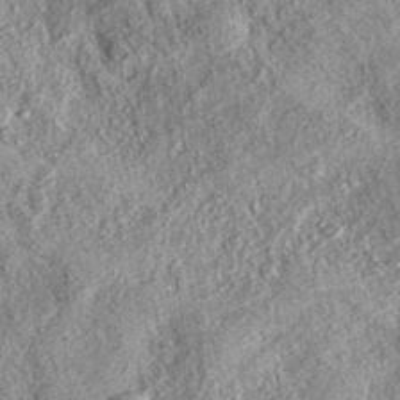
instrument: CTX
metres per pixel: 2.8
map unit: eAb
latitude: 37.3670
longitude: 108.6707
